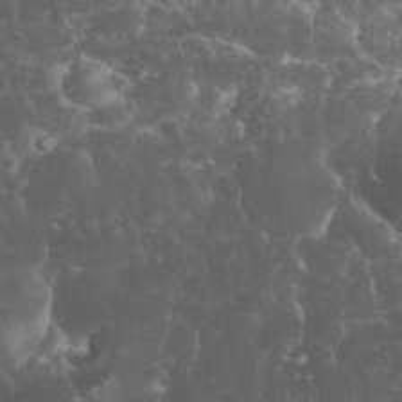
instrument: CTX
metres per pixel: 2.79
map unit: eHh
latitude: 32.5735
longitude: -64.1011
